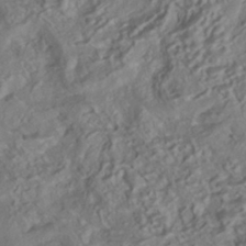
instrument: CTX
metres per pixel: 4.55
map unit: HNhu
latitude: -39.4832
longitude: 107.7478
